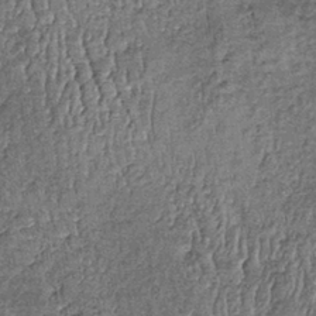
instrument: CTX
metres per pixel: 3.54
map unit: lHb
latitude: -38.7652
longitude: 65.3699
